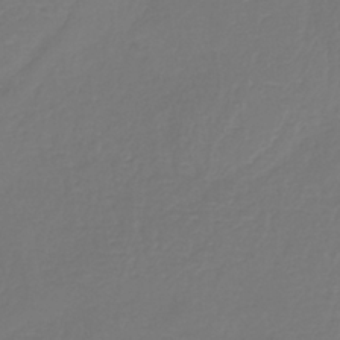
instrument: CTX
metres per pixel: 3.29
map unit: HNb
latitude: -35.6344
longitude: 51.0864
